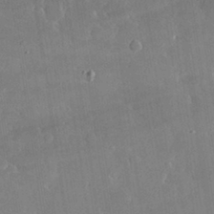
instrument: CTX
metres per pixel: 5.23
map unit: lHvf
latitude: 30.8380
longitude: -92.8758
